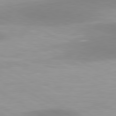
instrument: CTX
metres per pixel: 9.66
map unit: lApd
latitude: 80.6679
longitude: 159.4265
